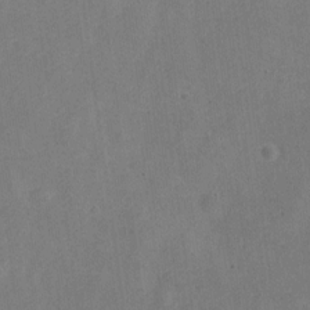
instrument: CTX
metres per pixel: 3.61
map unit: Nve
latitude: -24.7463
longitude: 107.6344
